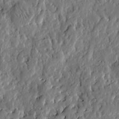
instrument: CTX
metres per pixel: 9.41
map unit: Htu
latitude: -1.7667
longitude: -179.8773
